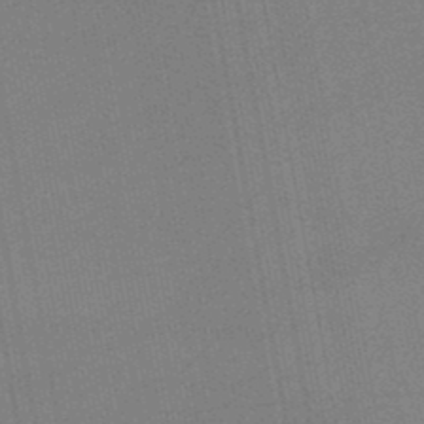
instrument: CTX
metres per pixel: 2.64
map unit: lHb
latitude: -48.7652
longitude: 71.5966
